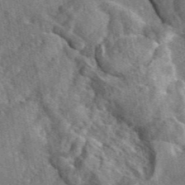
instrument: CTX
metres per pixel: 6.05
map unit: eAb
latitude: 45.6316
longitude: 110.9541
